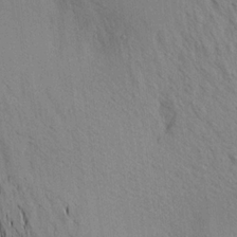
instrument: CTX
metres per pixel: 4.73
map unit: Aa
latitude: 19.9906
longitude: -144.0822
